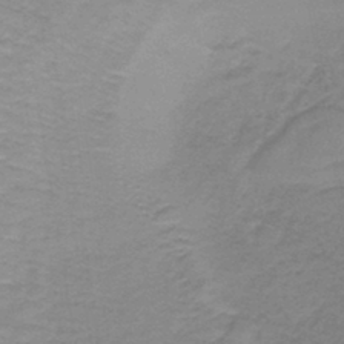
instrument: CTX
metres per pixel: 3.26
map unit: lHb
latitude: -41.9178
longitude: 59.7666
